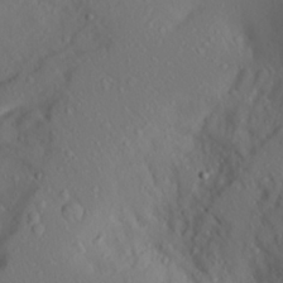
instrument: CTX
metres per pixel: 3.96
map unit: Aa
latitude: 26.4412
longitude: -147.0837
